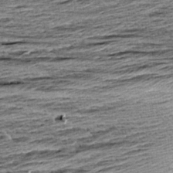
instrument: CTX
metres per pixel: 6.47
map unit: Aa
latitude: 8.8380
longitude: -138.4034
